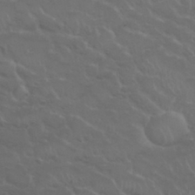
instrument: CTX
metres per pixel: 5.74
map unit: Nhu
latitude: 30.1011
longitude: -50.7246
